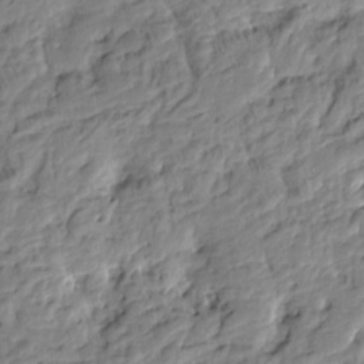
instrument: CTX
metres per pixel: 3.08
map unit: Htu
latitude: -3.2375
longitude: 178.6707
